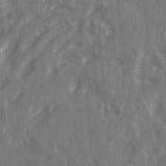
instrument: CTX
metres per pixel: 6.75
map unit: Ave
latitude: 22.3656
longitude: -133.9906
